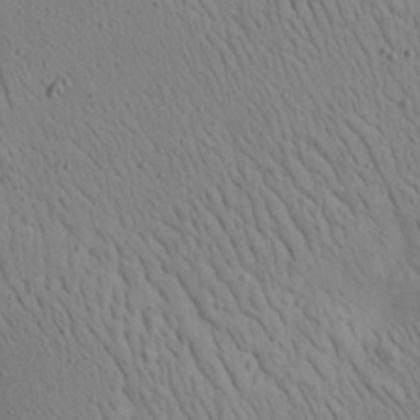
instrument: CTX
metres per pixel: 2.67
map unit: Aa
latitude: 22.7057
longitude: -139.6883
